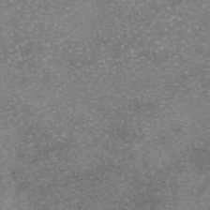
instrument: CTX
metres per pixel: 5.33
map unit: eAb
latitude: 45.7638
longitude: 104.9164
